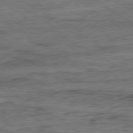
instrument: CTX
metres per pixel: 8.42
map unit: Ap
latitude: -80.1417
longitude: -50.5545
